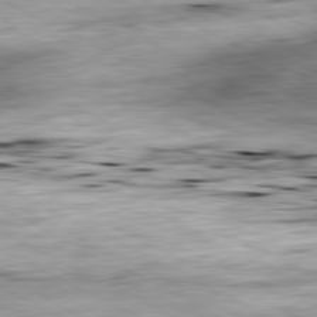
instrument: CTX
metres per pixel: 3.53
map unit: Ap
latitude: -81.0676
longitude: -80.9892
